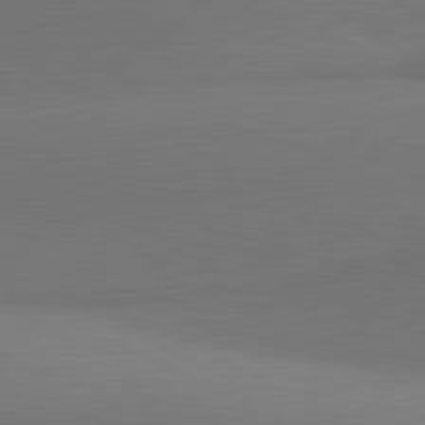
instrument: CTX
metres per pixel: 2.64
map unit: lApd
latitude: 81.5182
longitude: 146.4062
